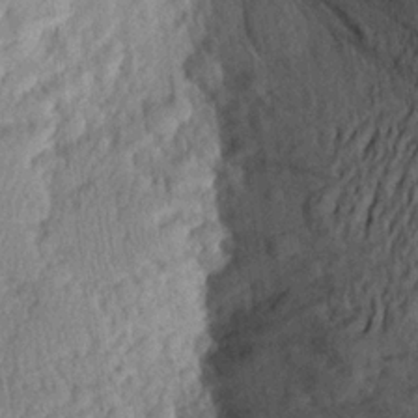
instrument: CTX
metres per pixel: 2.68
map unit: Aa
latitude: 22.7813
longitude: -147.6883
